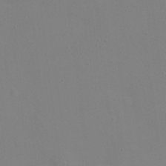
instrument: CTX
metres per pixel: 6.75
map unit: Ht
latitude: 1.0647
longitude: -33.8016
